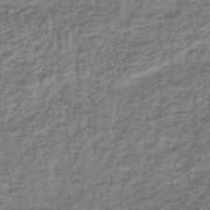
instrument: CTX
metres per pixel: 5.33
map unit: lHb
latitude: -41.1620
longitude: 70.5952
